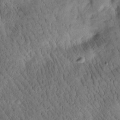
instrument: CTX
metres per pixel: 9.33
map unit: Htu
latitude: -1.6911
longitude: 170.6519
